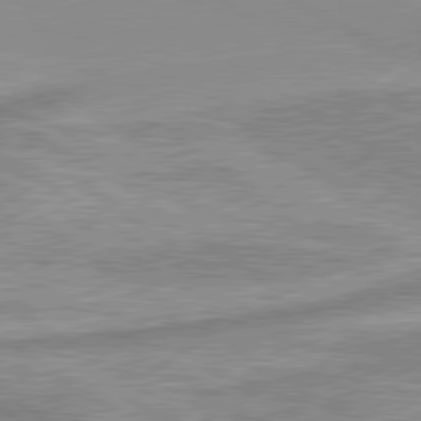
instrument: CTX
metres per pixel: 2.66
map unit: lApd
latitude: 80.1956
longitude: -176.3089
